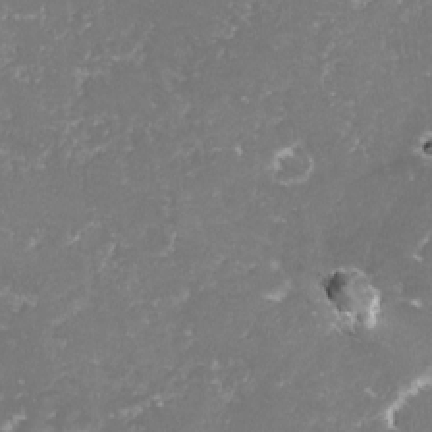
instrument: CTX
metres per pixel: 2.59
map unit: lHvf
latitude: -15.9178
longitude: -98.6112
